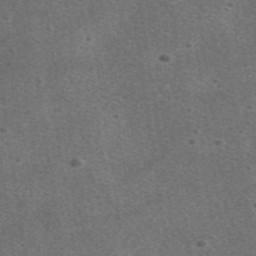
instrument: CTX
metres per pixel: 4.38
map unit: eAb
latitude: 48.1956
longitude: 115.3509
